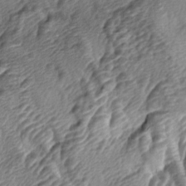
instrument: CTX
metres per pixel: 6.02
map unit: lAa
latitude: -4.9163
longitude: -123.1025
